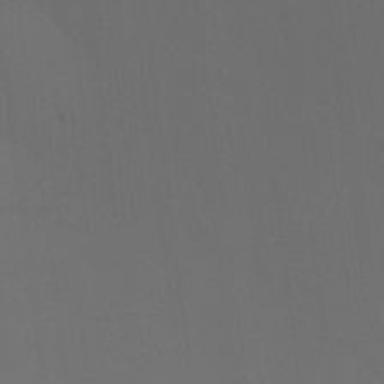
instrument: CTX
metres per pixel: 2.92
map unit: Nhu
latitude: -7.0864
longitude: -95.1592
